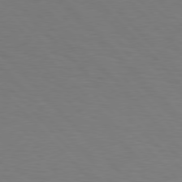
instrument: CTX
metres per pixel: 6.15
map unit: Hpe
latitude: 76.6679
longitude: -155.8772
